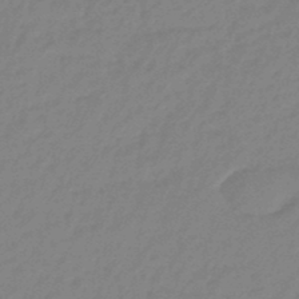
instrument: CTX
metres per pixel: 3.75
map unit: eHb
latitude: -45.7856
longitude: 86.5763
